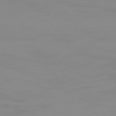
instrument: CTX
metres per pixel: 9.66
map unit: Hpe
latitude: 74.1767
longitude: -127.3482
